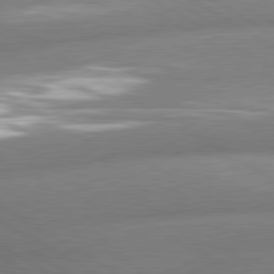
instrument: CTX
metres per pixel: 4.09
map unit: lApd
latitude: 80.3467
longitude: -162.7247
